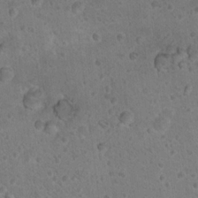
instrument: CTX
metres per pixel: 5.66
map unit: Nhu
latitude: 17.4615
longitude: -32.5924
